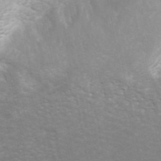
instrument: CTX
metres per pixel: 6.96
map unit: ANa
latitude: 45.0648
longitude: 38.0661
